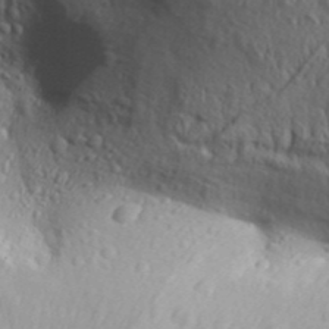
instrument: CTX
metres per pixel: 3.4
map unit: Aa
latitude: 30.2334
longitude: -139.1781
